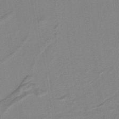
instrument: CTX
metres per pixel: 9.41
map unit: lHb
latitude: -40.0850
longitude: 52.9541
